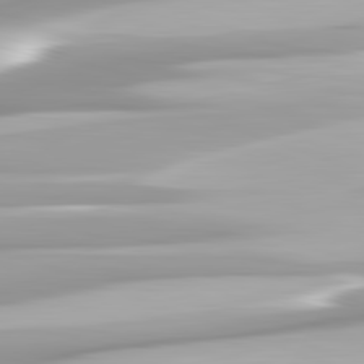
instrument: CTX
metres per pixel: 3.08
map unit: lApd
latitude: 82.5923
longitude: -138.6490
